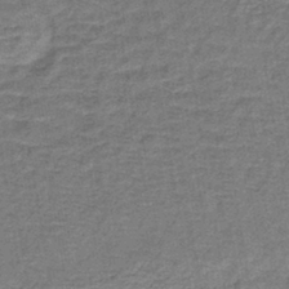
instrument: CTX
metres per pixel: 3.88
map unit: lHb
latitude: -40.6896
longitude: 59.4832
